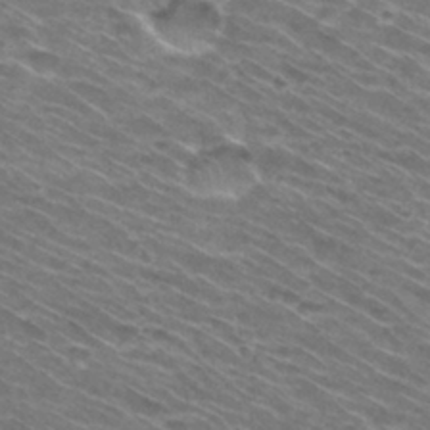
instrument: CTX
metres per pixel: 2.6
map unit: Hto
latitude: 30.8191
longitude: -46.1389
